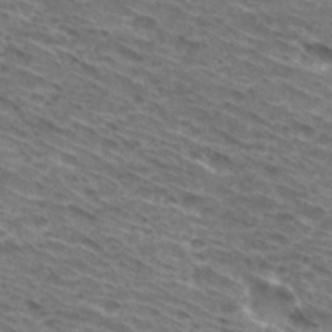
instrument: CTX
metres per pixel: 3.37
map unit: Hto
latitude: 31.3104
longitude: -46.5168
